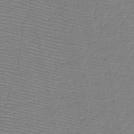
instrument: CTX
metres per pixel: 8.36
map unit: HNb
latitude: -48.1795
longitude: -40.3089
